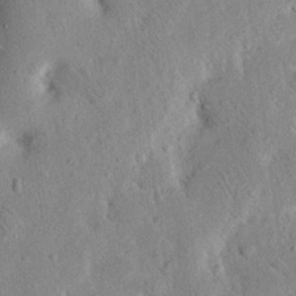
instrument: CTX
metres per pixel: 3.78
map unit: Nhu
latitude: 19.7827
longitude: -74.7813
